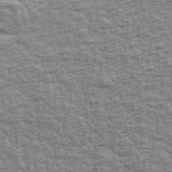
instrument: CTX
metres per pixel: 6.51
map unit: Ave
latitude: 42.4790
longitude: -112.2711
